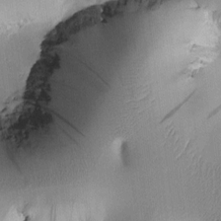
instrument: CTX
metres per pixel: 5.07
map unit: Htu
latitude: -0.3873
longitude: 172.0850
